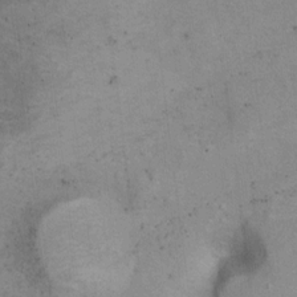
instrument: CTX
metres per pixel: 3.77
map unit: Hto
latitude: 6.7435
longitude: -36.8569
